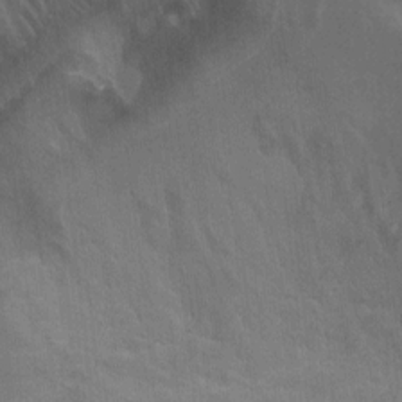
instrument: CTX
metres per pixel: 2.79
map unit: Ht
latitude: -0.9164
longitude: -17.1403
